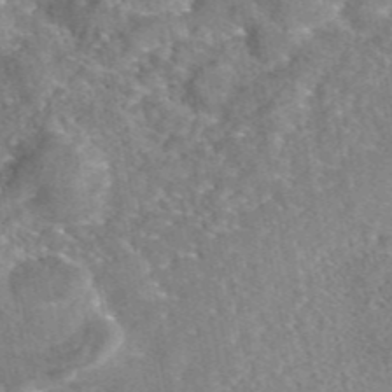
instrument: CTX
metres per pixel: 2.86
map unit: eAb
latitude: 45.5182
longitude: 107.3321
